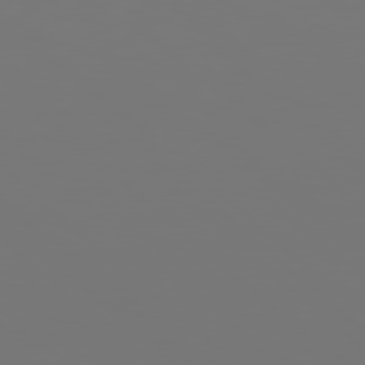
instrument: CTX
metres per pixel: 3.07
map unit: Hpe
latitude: 78.1767
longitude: 178.0661
